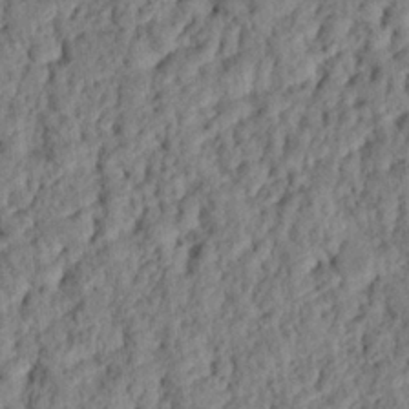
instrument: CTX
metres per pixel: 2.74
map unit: eHh
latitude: 25.5182
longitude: -79.0648
